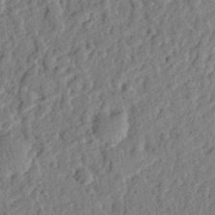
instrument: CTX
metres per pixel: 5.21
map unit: eHh
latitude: 27.3860
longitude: -77.3670
